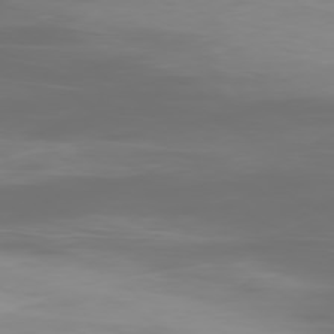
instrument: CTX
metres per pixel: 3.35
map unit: Ap
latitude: -80.0850
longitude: -61.2915
